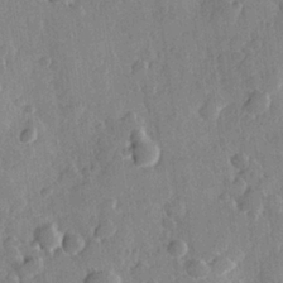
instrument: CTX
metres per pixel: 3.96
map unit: Hve
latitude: 23.3482
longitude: 149.1431
